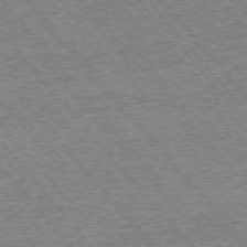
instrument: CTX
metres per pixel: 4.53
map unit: Ap
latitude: -76.1984
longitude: -94.6680
